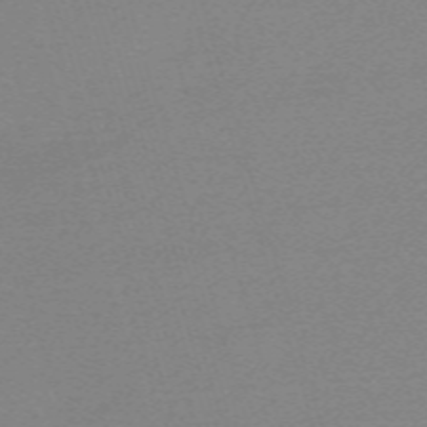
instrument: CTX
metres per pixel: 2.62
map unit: eHh
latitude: -61.9556
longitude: 52.3684
